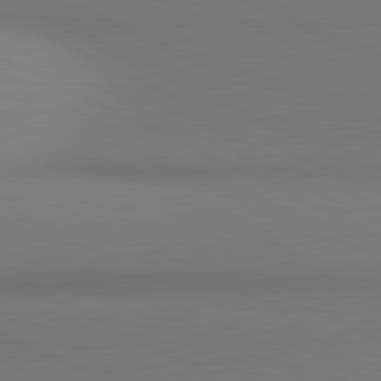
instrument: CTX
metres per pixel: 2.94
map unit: lApd
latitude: 81.1592
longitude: 145.4077
